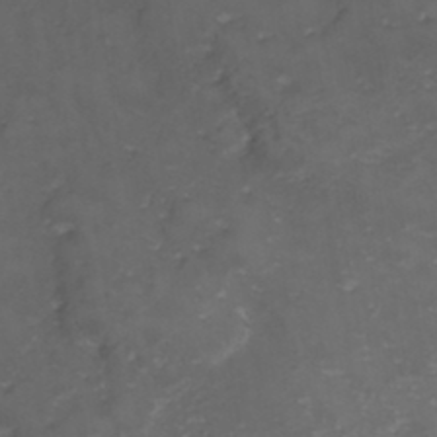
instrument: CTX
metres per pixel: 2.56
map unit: Hve
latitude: 33.2537
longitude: 149.1243
